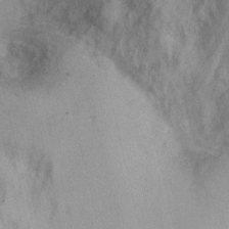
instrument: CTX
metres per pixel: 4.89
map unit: Nhu
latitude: 1.7260
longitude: -16.0633
